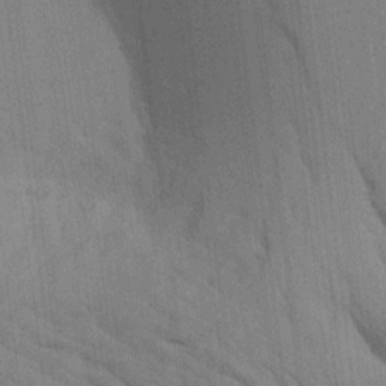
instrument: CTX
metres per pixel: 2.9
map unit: Htu
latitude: 1.7071
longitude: 143.3887
